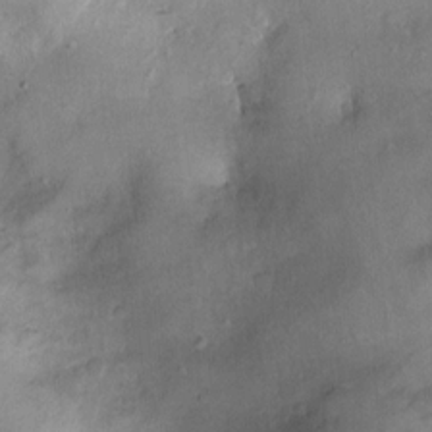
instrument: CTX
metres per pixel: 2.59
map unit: Ht
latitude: -4.3684
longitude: -14.9514
